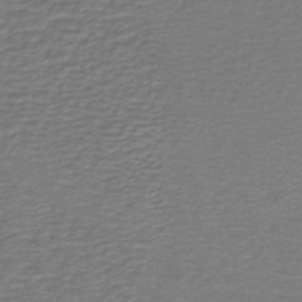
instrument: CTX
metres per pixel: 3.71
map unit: lHb
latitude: -41.4076
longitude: 52.3684
